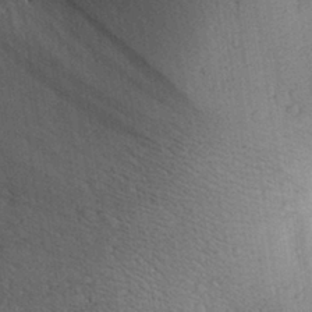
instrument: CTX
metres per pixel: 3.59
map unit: Aa
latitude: 29.8016
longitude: -136.5168
